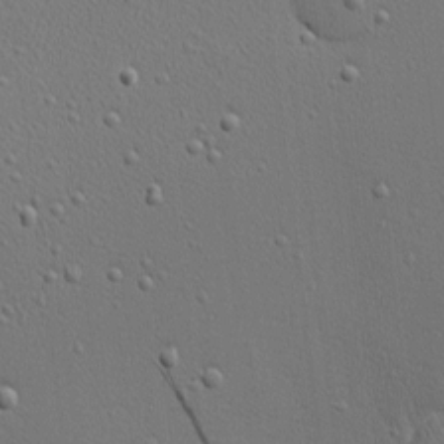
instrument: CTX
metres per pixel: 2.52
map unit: Nhu
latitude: 1.1403
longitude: -77.8016
